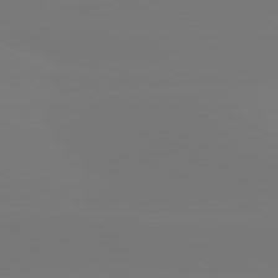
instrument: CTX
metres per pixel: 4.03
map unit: lApd
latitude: 81.5749
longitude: -149.2159
